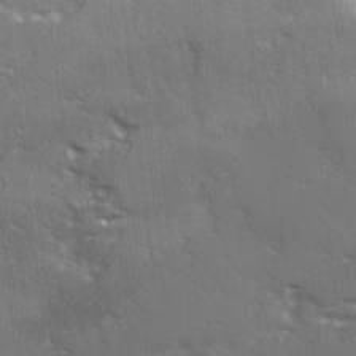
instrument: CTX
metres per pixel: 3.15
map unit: Ave
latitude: 15.8395
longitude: -130.0255
